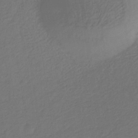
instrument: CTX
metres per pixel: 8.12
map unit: eHb
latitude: -29.7856
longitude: 68.0283
